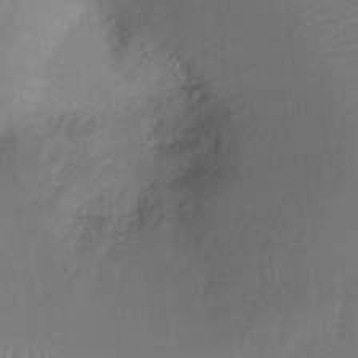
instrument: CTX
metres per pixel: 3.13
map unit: Ht
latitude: -9.6722
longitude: -34.4412
